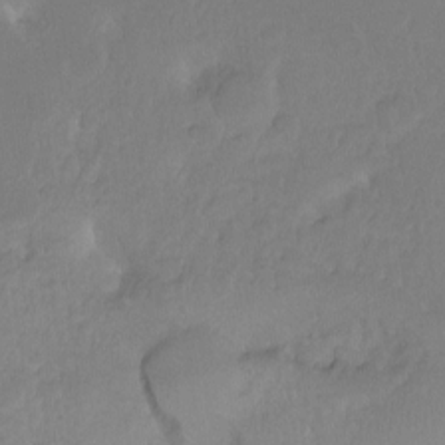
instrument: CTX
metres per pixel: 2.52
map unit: Hto
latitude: -11.5210
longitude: -38.3467
